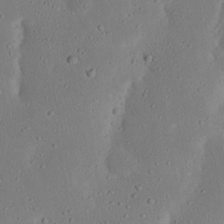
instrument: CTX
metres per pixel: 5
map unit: Nhu
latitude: 22.9892
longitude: -72.7247
